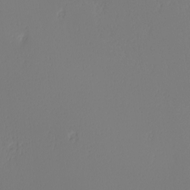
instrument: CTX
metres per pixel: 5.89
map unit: Nhu
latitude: -6.4440
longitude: -95.0459
